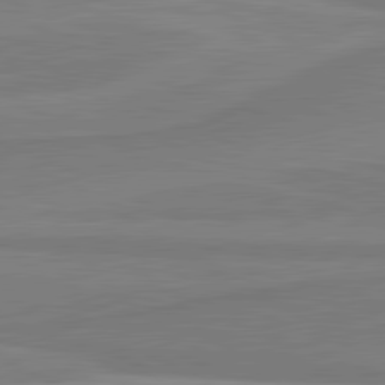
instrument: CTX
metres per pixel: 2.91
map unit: lApd
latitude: 81.5371
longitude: 170.3684
